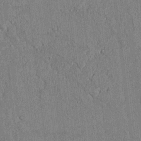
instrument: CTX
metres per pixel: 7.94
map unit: lAvf
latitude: 5.3859
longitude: 169.4832
